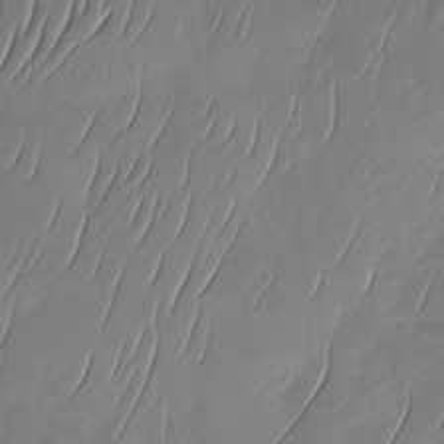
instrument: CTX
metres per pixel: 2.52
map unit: Nhu
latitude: -29.9367
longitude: -58.7813
